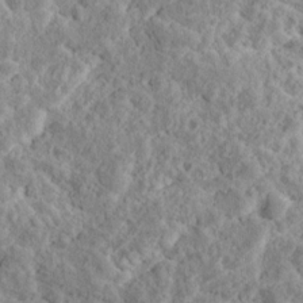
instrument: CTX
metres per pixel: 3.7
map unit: Ave
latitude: 17.9528
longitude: -135.1592
